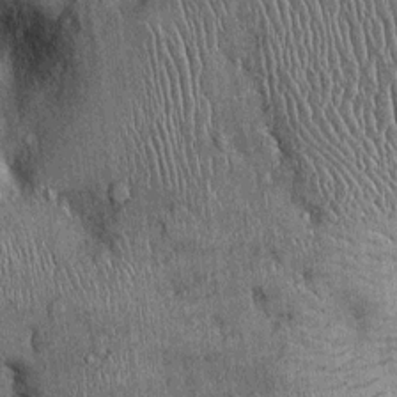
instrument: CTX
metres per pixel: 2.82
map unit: Ht
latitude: -0.0661
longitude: -13.2915
